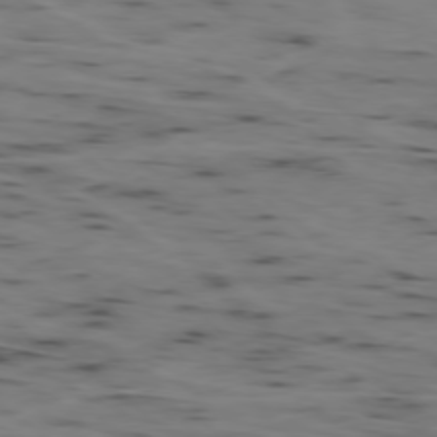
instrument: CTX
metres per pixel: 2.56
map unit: Ap
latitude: -78.2739
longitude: -74.7435
